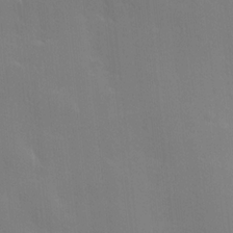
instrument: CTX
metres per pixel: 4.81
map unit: Hve
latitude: 18.2900
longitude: 150.6141
